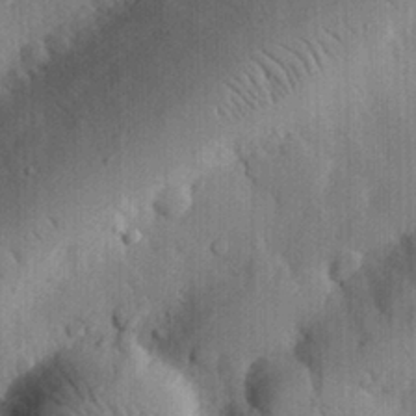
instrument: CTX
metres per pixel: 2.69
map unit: eHh
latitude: 29.6505
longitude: -80.1200
